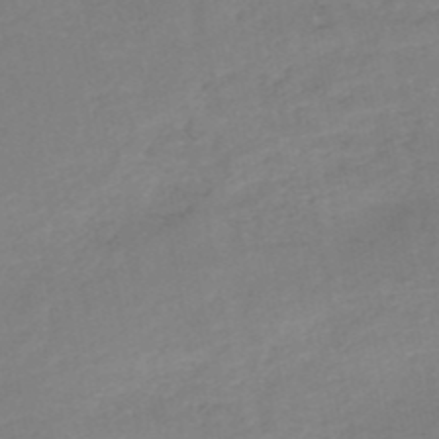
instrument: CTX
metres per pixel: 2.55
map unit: HNb
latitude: -50.9920
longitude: -50.4412
